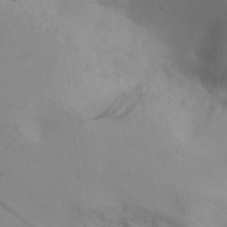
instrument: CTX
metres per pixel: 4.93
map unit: lAa
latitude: 20.4601
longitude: -138.3656
